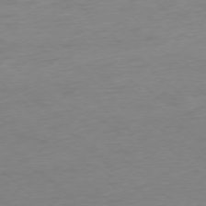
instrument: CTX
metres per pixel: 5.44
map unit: Ap
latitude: -76.7841
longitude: -77.3292
